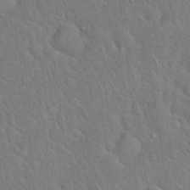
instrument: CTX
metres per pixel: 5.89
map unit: Hto
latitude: 19.1403
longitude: -51.4048
